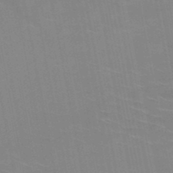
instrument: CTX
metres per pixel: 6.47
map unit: HNb
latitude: -48.4629
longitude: -47.8962
